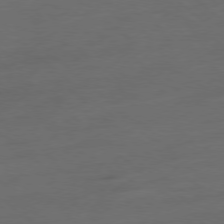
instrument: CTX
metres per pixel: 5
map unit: Ap
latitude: -78.5384
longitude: -57.4048
